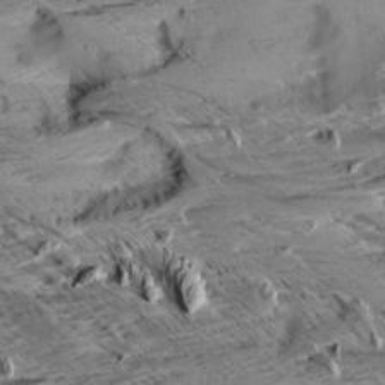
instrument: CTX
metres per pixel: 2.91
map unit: Aa
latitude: 9.9717
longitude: -141.5182
